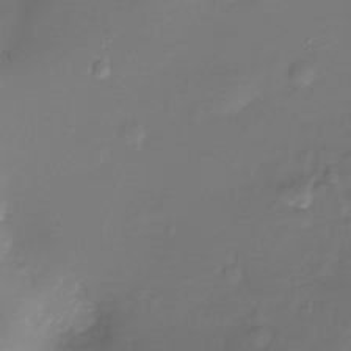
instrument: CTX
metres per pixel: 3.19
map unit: Ht
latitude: -18.3684
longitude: -44.9513
